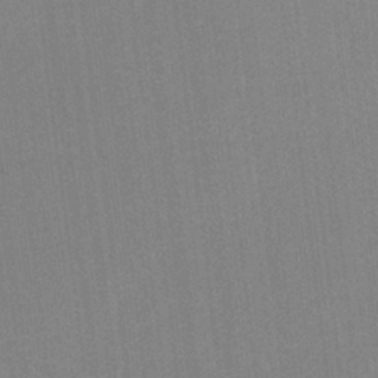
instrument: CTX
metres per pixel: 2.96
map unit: HNb
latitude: -35.1620
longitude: 54.5574
